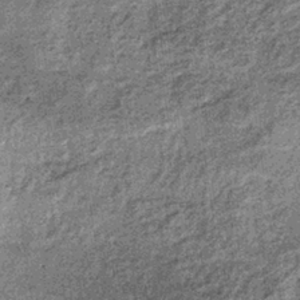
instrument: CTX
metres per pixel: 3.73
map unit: lHb
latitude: -36.6896
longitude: 66.4629
